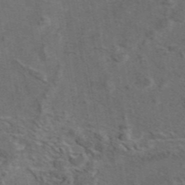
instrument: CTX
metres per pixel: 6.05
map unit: eAb
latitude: 43.4993
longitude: 111.3698
